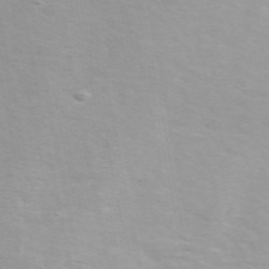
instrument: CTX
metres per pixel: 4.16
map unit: ANa
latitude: 51.1592
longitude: -70.9702
